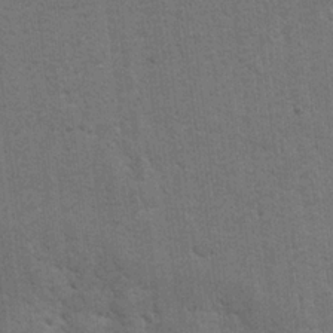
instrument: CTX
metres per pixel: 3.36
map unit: lAvf
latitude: -5.3320
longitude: -114.3656
